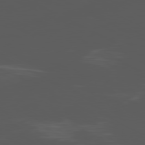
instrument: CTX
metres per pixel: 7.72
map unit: Ap
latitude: -80.7841
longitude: -62.7247
